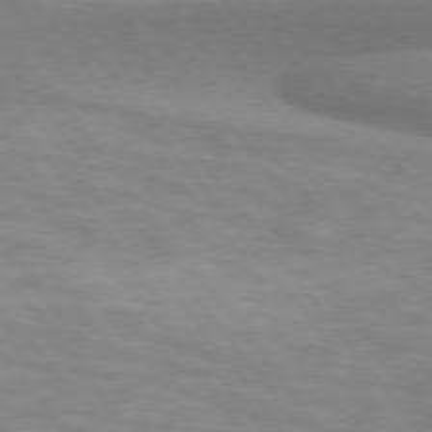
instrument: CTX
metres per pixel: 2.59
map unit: lApd
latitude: 74.8380
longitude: -50.4790
